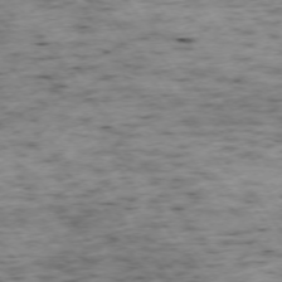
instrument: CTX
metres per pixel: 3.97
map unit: Ap
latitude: -74.1417
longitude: -73.0837
